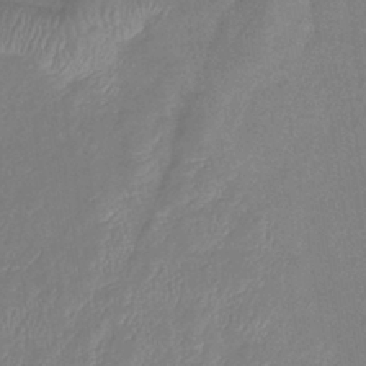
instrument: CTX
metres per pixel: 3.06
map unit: eHb
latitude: -40.9542
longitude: 79.2754
